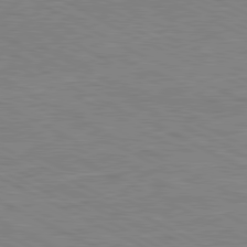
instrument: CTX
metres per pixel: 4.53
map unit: Ap
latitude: -81.8612
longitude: -73.0270
